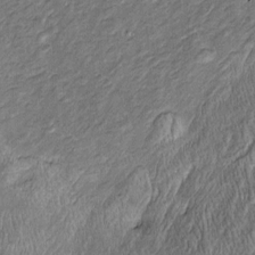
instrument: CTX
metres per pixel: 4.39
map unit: Htu
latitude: -5.6910
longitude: 158.5196
